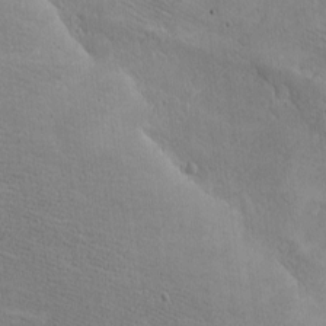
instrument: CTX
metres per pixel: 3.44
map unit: eHh
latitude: -7.9745
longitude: -70.4601
